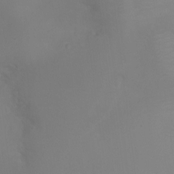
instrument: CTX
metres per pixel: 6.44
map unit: Ht
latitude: -6.6518
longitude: -20.9136
